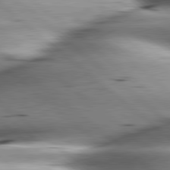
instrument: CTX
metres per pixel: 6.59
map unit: lApd
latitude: 80.1578
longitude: -143.4049
